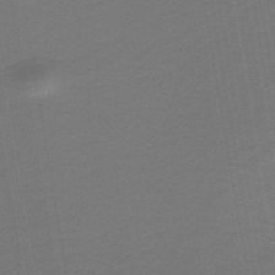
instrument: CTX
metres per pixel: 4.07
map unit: lHb
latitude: -45.6911
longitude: 71.7856
